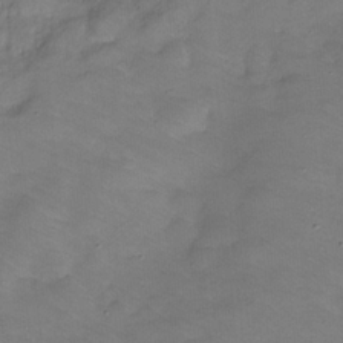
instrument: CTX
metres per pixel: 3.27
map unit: Hve
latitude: -31.3132
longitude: 96.0283
